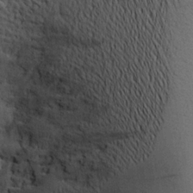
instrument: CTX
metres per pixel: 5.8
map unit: Aa
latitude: 20.1767
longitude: -144.3845
